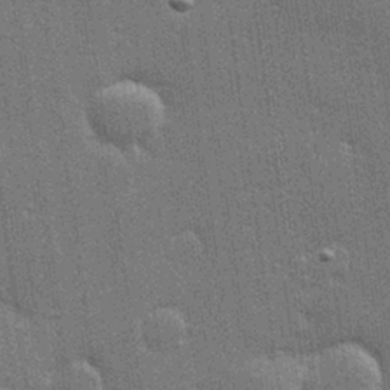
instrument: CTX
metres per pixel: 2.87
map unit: Hve
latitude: 28.1955
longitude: -92.8569
